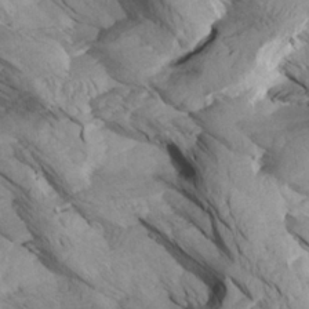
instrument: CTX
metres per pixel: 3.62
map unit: Aa
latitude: 27.2537
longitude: -133.6127
